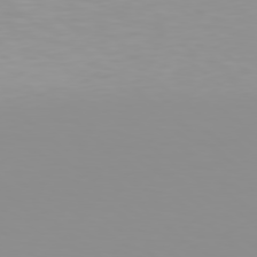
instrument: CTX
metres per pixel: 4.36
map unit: Hpe
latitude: 78.3468
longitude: -138.5735
